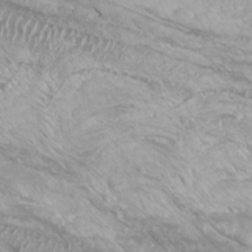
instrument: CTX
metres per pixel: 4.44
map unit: Htu
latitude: -7.0108
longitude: -74.2900
